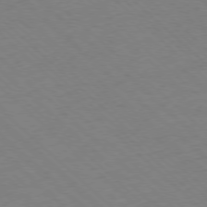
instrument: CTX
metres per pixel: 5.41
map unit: Ap
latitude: -77.6344
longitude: -84.6680
